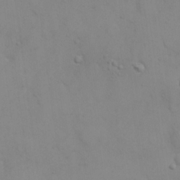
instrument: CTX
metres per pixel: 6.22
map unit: eHh
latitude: 20.9514
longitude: -61.5560
